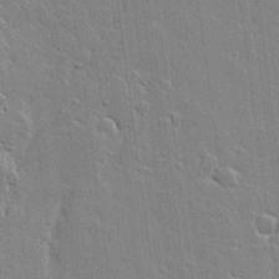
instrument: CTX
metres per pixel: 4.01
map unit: lAvf
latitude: 17.0458
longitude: -127.5749
